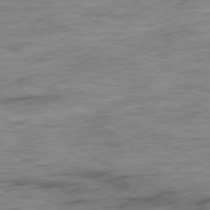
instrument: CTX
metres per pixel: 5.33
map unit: Ap
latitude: -79.8611
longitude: -48.1578
